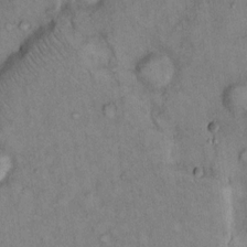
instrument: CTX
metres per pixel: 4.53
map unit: Hto
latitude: 11.9717
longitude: -60.8758
